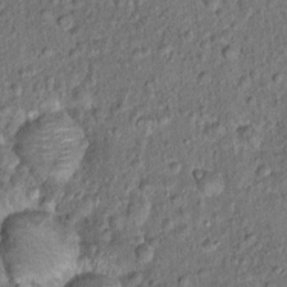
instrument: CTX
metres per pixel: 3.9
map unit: Hto
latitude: 15.7261
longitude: -40.9513
